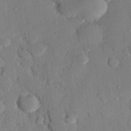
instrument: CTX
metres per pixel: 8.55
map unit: eHh
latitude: 27.2915
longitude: -79.1592
